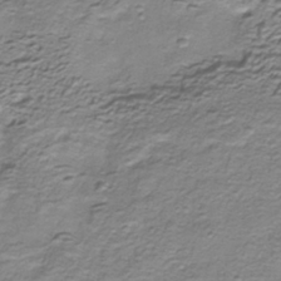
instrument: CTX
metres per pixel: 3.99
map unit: HNhu
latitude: -40.6896
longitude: 108.8408
